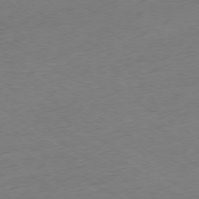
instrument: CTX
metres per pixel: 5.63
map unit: Ap
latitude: -78.7463
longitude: -57.8016
